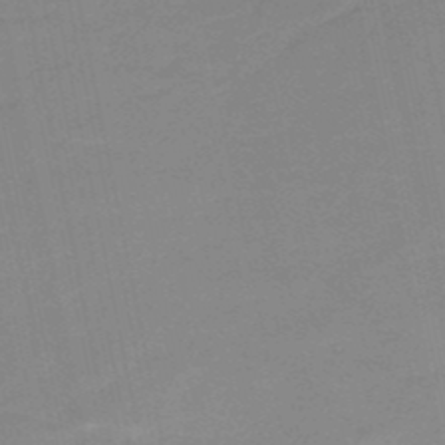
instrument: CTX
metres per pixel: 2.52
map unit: HNb
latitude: -50.3495
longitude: -47.8584
